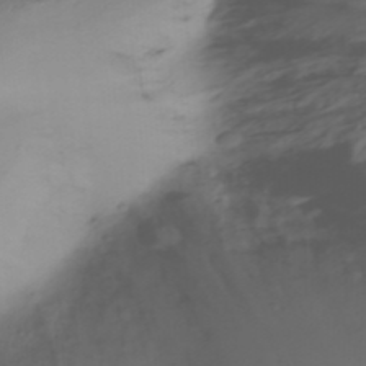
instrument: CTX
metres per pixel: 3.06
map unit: Nhu
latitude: -12.2173
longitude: -62.6680
